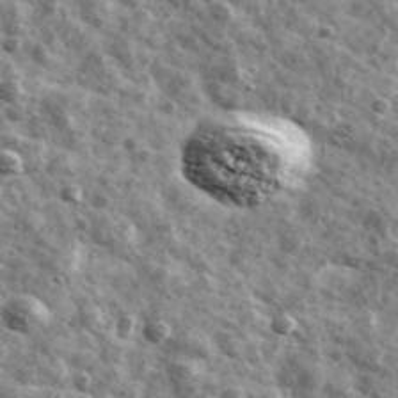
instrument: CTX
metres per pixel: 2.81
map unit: Ave
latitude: 42.1578
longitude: -107.2159
